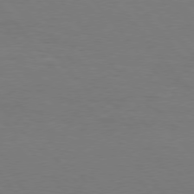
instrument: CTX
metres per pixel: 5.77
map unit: Hpe
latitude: 75.8772
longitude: -144.9702
